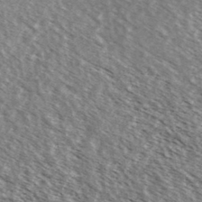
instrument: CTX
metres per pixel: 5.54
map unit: Ave
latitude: 37.9528
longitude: -110.1389
